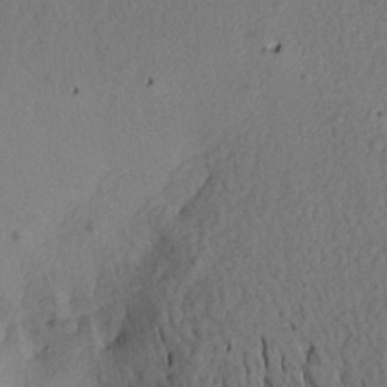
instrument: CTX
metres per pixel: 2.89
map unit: Aa
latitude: 17.1970
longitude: -144.1767
